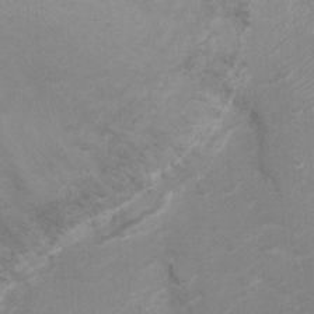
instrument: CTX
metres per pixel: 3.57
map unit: Ht
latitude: 2.2144
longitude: -25.8961
